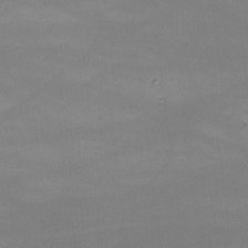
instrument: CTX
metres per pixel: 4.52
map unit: lHvf
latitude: -9.8044
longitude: -101.2726
